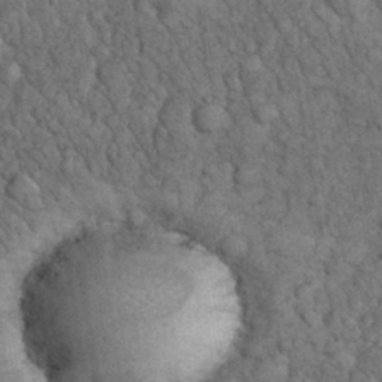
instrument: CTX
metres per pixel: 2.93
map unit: eHh
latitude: 33.2537
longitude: -66.1199
